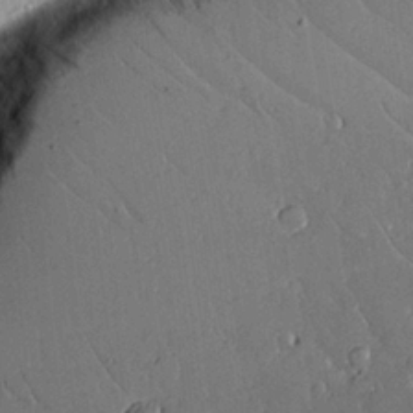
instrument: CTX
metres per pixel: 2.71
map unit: Aa
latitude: 12.9892
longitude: -126.3845
